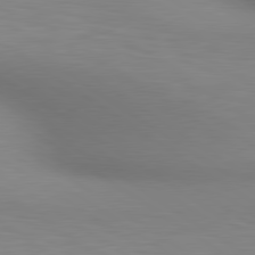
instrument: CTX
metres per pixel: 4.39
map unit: lApd
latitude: 80.3089
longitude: 124.5952
